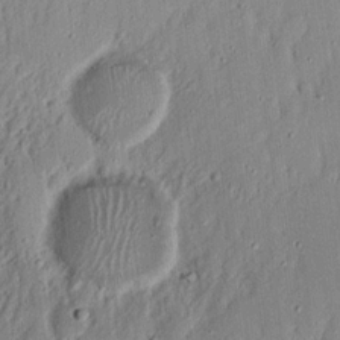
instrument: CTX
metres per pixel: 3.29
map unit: Nhu
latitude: 18.2711
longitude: -72.7436
